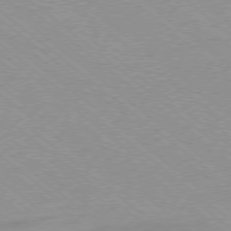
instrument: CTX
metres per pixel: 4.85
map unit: Ap
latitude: -78.8975
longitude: -65.4237
